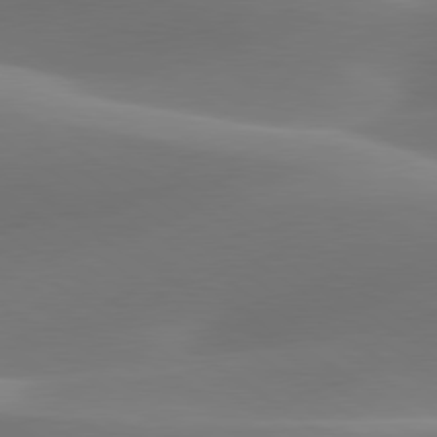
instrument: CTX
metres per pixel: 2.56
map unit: lApd
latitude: 79.9150
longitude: -92.1200
